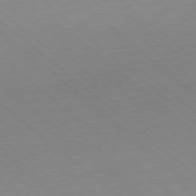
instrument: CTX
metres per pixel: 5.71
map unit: Hpe
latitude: -78.3306
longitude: 14.4251
